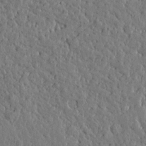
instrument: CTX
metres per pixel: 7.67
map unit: Htu
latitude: 0.3278
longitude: -178.8191
